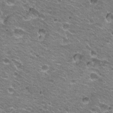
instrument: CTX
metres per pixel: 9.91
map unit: Hto
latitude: 21.4994
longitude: -32.7246
